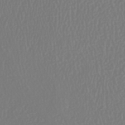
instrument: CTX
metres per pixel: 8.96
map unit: HNhu
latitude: -46.8030
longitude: 104.0472
